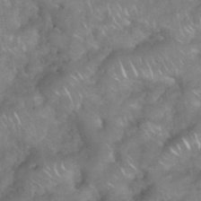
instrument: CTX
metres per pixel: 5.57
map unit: eHh
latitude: 39.1403
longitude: -58.6113
